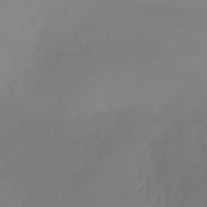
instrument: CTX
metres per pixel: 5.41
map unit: Ht
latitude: -16.1795
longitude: -50.6112
